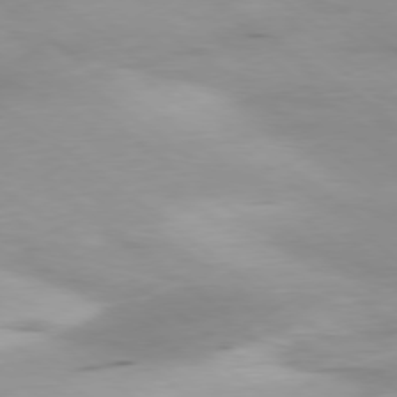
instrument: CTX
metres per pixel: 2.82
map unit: Ap
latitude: -78.8975
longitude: -73.4616
